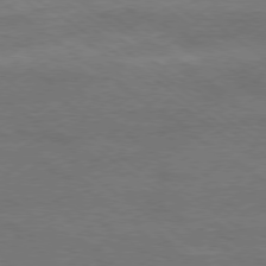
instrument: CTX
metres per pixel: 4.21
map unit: Hpe
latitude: -79.2754
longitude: 9.2187
